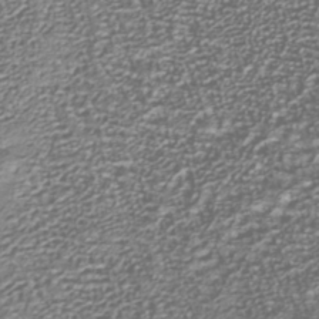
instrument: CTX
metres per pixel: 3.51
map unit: Nhu
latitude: -38.6330
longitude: -81.9528
